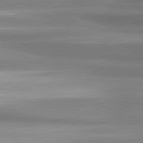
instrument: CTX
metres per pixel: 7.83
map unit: lApd
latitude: 81.0080
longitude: -135.4615
